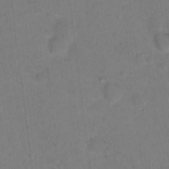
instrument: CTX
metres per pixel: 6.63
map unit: Nhu
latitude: 14.1767
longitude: -36.8758
